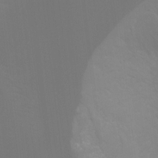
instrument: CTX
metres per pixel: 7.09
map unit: Ht
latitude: -8.0661
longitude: -28.5734
